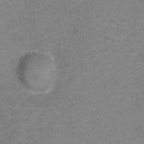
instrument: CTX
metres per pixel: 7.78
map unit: Hto
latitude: -0.7086
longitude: -34.2333
